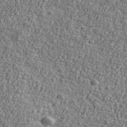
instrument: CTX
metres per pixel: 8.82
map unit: Ave
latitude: 41.4993
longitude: -111.4049
